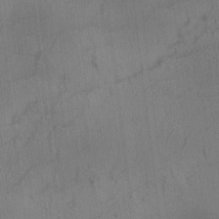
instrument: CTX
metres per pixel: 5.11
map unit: Ave
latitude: -10.0661
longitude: -122.7624
